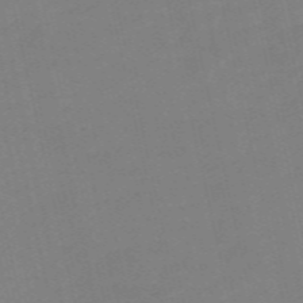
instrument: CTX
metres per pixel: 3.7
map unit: Nve
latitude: -58.3873
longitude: 50.5196
